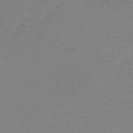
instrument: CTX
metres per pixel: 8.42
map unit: HNb
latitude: -45.6533
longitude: 53.8233
